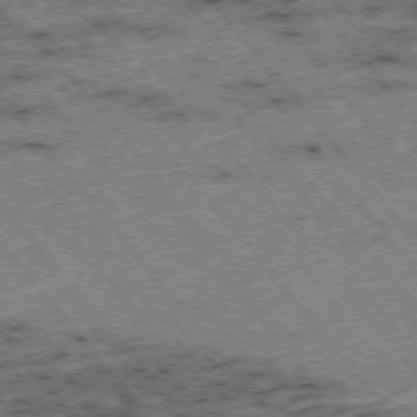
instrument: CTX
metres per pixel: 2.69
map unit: Hpe
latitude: -75.8801
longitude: -18.3656
